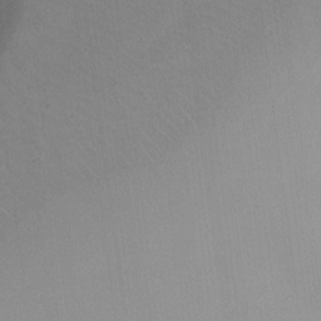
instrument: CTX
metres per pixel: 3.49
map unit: Ht
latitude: -10.7085
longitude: -27.5182
